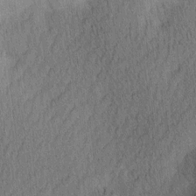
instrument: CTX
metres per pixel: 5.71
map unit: Ave
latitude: 12.0255
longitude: -107.2726
